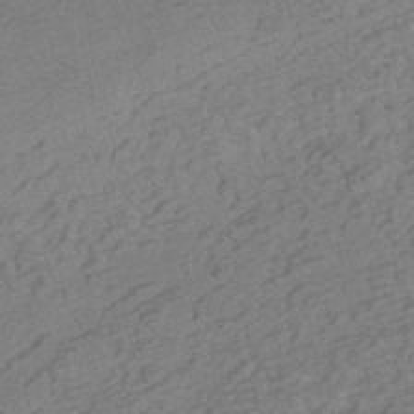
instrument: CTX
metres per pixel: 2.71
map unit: HNhu
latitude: -42.0661
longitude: 101.6721
